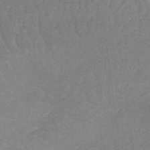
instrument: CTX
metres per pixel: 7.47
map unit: lHb
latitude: -40.9164
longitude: 66.3873
